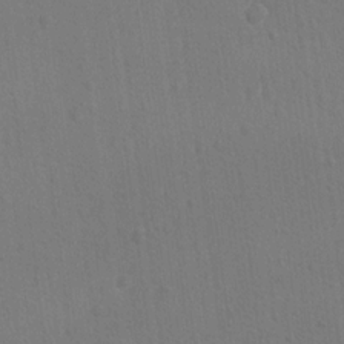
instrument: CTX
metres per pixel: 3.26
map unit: lAvf
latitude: -9.5777
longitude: -120.1389
